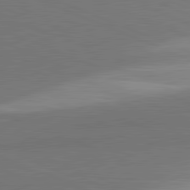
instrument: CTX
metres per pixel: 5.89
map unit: lApd
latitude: 81.8394
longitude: 149.4644
